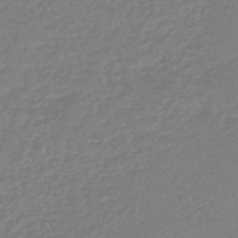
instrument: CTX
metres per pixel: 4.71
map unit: lHb
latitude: -44.7274
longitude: 78.0472
